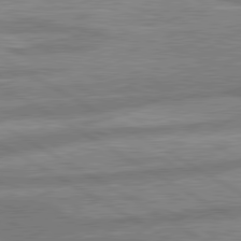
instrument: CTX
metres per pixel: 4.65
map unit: lApd
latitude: 80.3089
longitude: -165.5182
